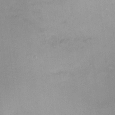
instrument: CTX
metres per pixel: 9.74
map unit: Hto
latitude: 6.8002
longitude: -62.5357
